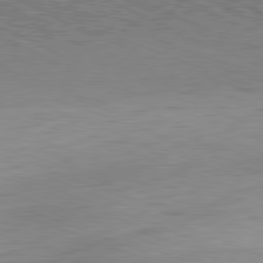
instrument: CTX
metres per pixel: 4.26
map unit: Hpe
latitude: -81.6722
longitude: 9.8044
